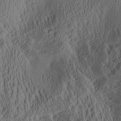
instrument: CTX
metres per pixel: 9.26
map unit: Aa
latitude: 29.2726
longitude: -136.1389
